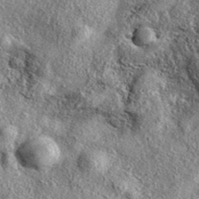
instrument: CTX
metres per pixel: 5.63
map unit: eAb
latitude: 38.2145
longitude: 109.8422
